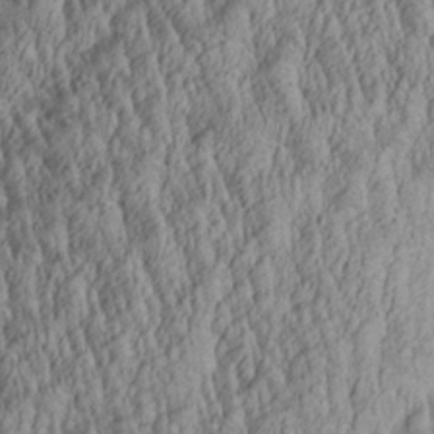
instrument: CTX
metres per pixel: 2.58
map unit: Aa
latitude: 27.9339
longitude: -135.9528
